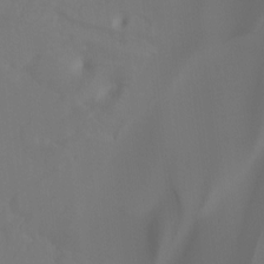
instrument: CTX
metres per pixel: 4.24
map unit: Hto
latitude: -6.8030
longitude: -48.6302
